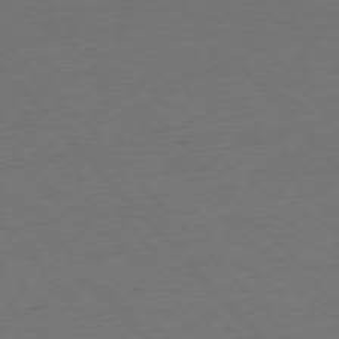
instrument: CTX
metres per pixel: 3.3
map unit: Ap
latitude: -76.7085
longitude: -83.2348
